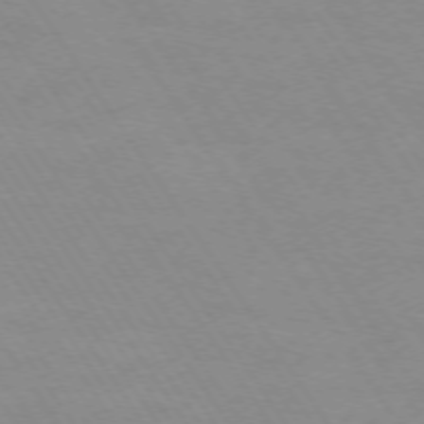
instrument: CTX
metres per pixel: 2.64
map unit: Hpe
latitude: -74.0850
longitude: 2.2361
